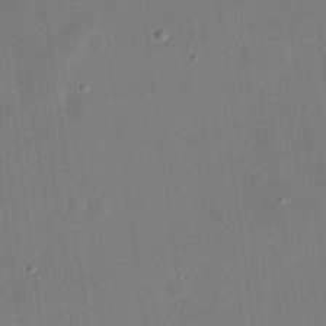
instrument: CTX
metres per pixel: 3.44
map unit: eHh
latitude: 17.8205
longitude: -70.4034
